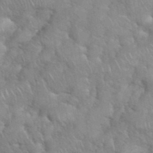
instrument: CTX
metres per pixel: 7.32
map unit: eHh
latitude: 39.0836
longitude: -57.9717
